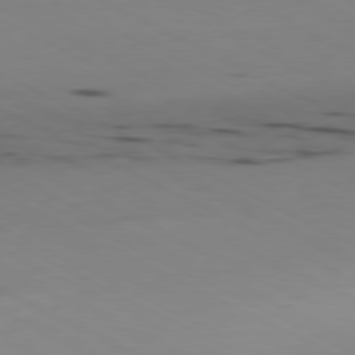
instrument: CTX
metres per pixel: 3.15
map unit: Ap
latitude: -80.7463
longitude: -94.5357
